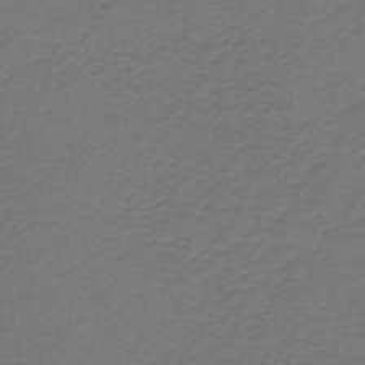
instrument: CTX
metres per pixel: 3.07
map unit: lHb
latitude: -43.1053
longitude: 62.4251
